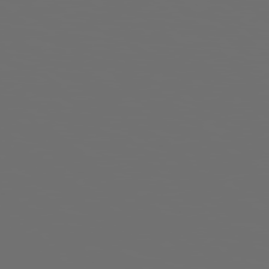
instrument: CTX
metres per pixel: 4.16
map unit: Hpe
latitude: 78.5735
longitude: 176.0472
